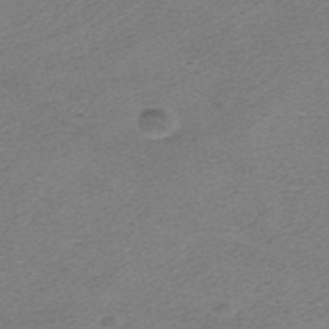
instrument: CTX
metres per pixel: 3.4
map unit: HNhu
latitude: -40.3873
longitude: 104.1605
